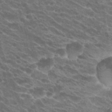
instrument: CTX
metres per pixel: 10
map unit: Hto
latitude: 23.8016
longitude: -40.4978
